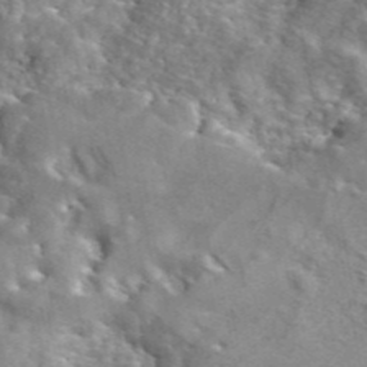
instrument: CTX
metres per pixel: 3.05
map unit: eAb
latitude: 44.9891
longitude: 113.8800
